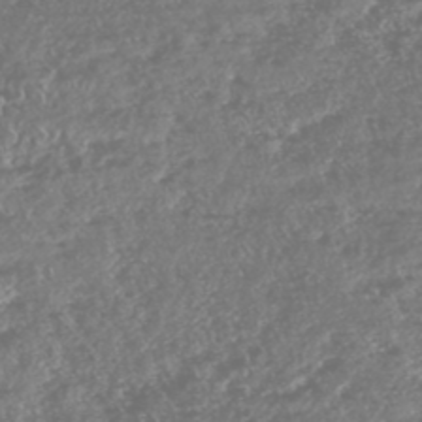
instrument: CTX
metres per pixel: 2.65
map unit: HNhu
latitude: -47.3320
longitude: 31.1809
